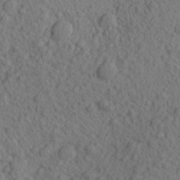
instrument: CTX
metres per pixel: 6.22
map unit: Aa
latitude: 27.9150
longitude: -143.1592
